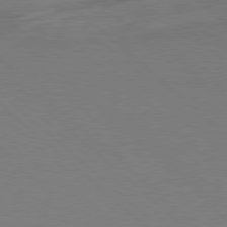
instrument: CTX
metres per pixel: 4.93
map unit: Ap
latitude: -80.1795
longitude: -54.8002
